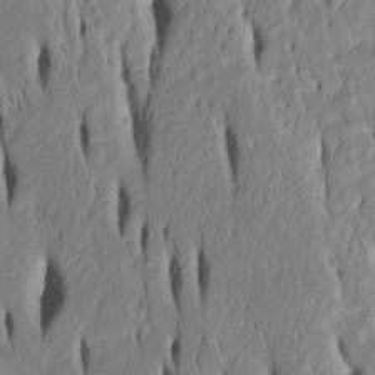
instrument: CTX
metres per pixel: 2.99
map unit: Htu
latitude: -5.0486
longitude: 150.9919
